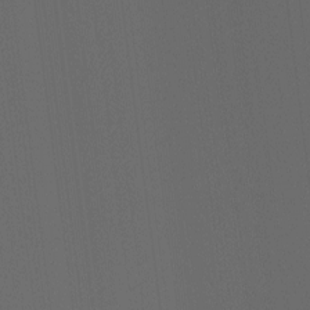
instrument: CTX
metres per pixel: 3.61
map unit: Hto
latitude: -6.6896
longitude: -49.2537
